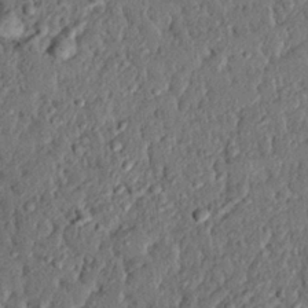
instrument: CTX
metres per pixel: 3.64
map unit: eHh
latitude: 24.9513
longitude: -78.8947
